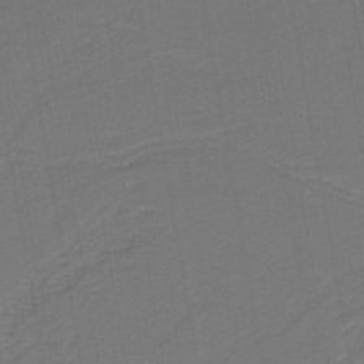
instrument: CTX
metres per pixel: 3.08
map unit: HNb
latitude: -43.2753
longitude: 51.7666
